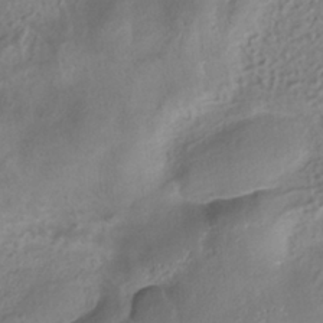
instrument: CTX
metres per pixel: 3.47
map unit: ANa
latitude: -37.6344
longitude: 95.1431
